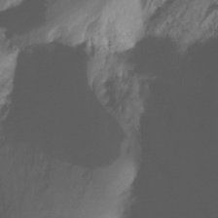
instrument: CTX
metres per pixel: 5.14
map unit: Ht
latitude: -16.7652
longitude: -45.2726
